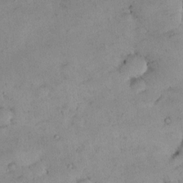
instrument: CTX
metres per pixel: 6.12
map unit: HNhu
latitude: 6.8947
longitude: 14.3307
